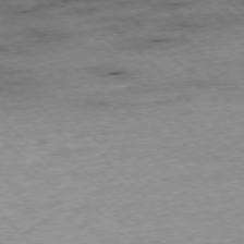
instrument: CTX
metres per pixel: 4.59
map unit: Ap
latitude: -76.7463
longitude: -87.1592
